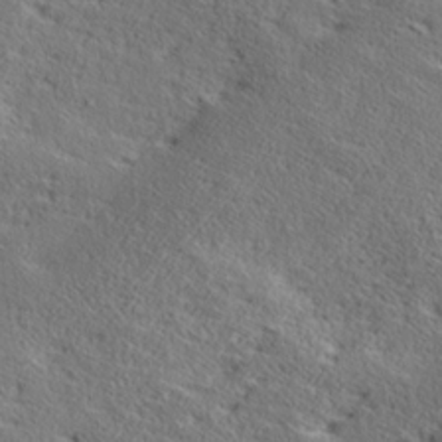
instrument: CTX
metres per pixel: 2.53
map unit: Ave
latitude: 17.2537
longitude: -138.2145
